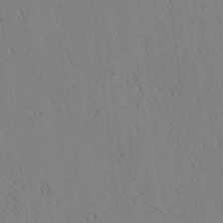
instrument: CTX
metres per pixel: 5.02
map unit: lAa
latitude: 12.2334
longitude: -107.7450
